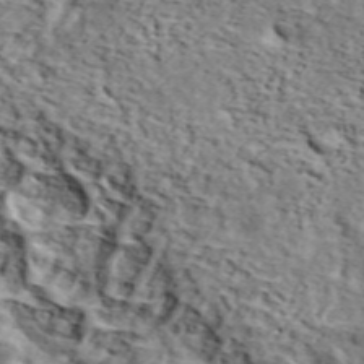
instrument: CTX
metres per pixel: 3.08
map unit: lHvf
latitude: 37.6505
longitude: -86.9325
